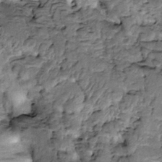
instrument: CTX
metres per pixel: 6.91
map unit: Htu
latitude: -2.4062
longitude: 150.2361
